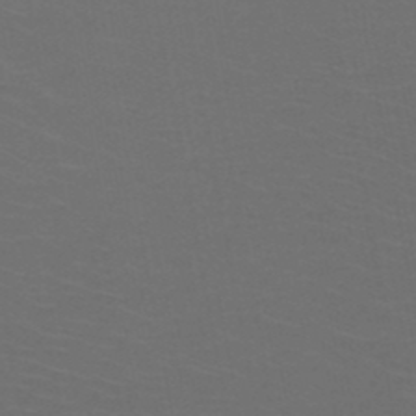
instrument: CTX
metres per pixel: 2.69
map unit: HNb
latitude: -49.2187
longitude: -46.0444
